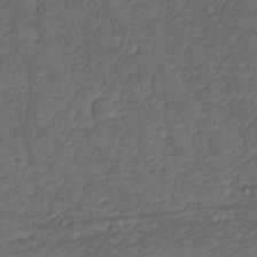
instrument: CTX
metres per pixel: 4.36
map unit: Nhu
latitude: 22.4979
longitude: -66.0822
